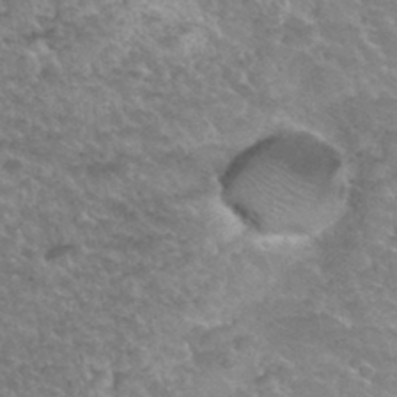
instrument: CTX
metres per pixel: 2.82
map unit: Hto
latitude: 34.0822
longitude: -49.3104
